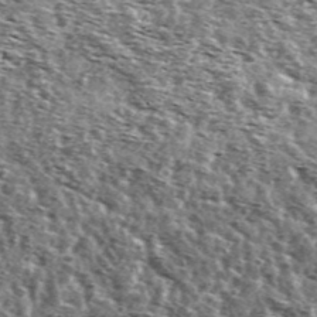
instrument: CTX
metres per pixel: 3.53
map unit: Ave
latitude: 41.8961
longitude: -106.3845
